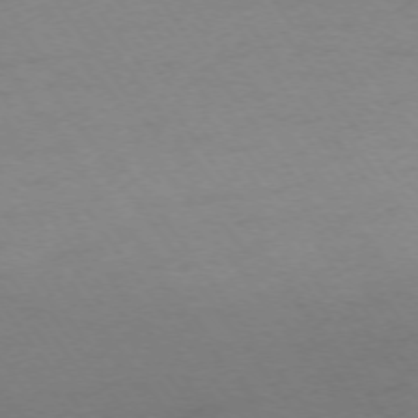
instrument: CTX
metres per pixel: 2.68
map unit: Ap
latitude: -74.4629
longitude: -73.0837
